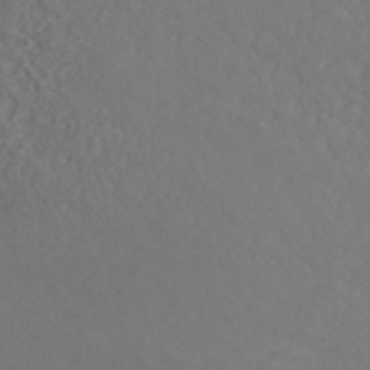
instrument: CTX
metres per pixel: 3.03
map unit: ANa
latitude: 42.7813
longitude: 28.7274
